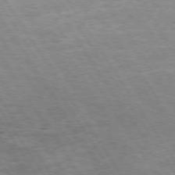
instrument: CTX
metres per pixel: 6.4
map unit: Hpe
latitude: 73.2726
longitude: -143.9339
